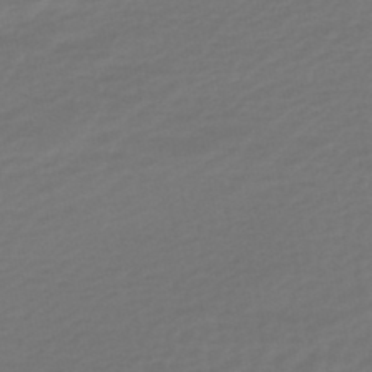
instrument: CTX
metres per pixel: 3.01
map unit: HNhu
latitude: -47.0675
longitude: 98.4251
